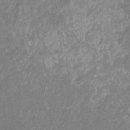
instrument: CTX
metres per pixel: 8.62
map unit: eHb
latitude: -31.6344
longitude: 70.1795
